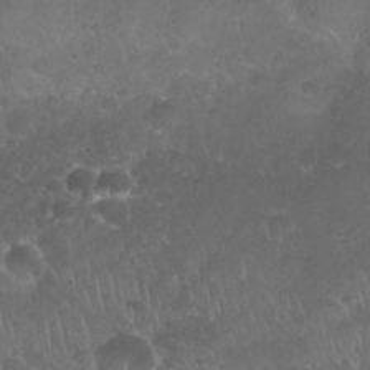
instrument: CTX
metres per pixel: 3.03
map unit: Nhu
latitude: 27.9717
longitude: -54.6679
